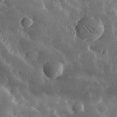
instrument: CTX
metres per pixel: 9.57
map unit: lHvf
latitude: 32.8947
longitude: -89.8773
